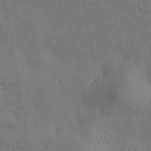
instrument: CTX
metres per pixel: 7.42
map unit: ANa
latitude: 41.5938
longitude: 51.5210
